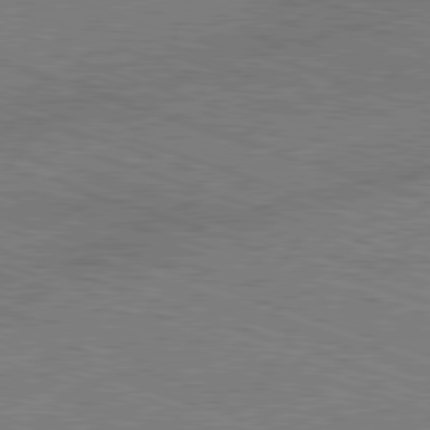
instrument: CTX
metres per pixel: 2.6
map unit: Ap
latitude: -81.5021
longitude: -72.1767
